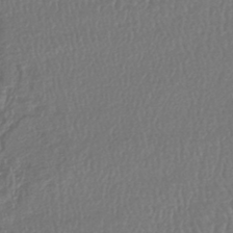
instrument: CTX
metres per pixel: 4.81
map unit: lHb
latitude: -43.9745
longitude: 76.3117
